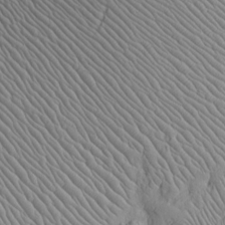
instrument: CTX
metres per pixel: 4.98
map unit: Htu
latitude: -5.6533
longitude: 152.2928
